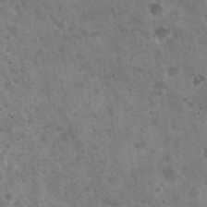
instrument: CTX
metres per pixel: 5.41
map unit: Hto
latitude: 21.8961
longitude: -54.3467
